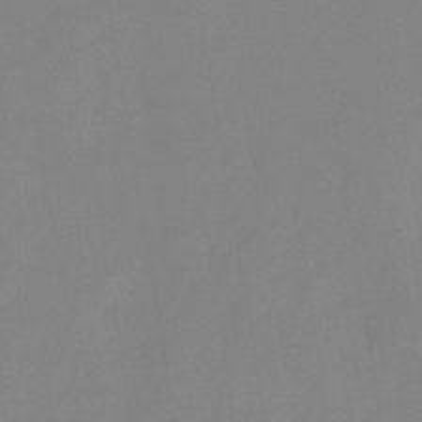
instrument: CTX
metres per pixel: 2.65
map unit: HNb
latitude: -44.8786
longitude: -38.2333
